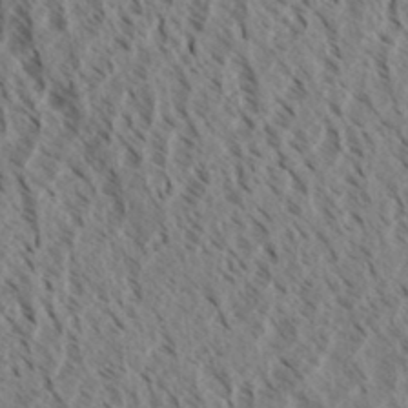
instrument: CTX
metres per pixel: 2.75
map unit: eHh
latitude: 34.2900
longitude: -139.9528
